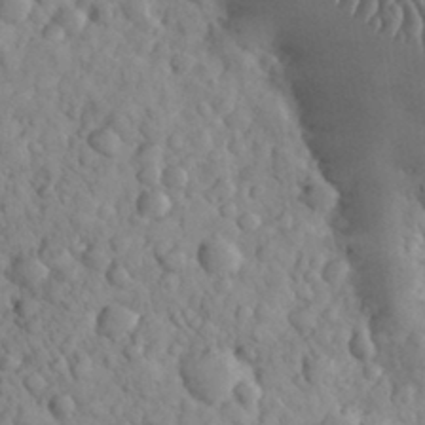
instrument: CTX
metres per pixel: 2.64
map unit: eHh
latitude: 31.8395
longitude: -68.2145
